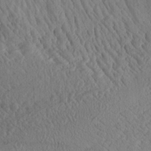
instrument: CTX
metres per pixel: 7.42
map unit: Aa
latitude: 24.2522
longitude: -134.1200
